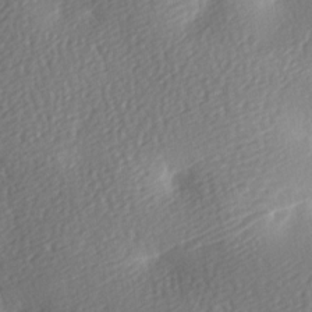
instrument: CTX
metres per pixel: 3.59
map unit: lAa
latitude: -8.6140
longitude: -126.3467
